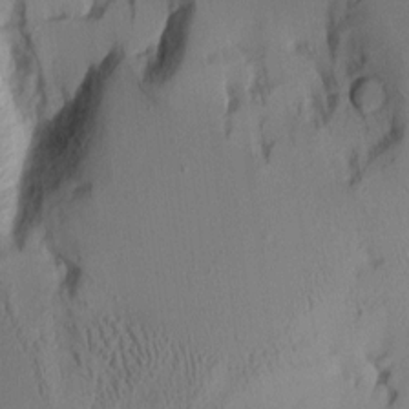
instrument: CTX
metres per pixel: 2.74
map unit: Aa
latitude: 7.9528
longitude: -127.9717
